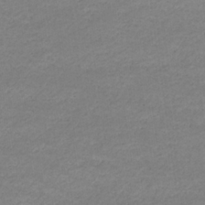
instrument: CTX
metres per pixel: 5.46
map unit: eHb
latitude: -33.2187
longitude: 70.3873
